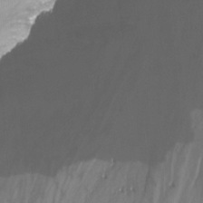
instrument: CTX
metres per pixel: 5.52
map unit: Nhu
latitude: -13.9556
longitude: -54.1578
